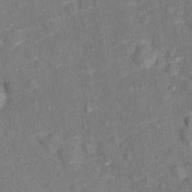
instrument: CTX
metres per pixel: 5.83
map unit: Hto
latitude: 14.9514
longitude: -41.8205
